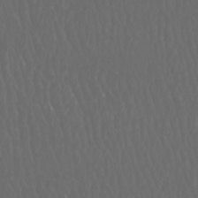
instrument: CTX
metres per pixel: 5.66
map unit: Htu
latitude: -11.4265
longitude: -73.1970
